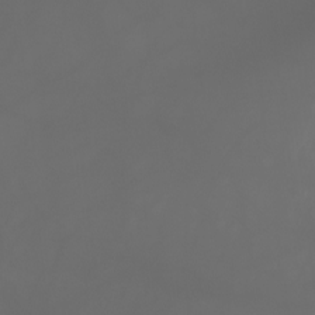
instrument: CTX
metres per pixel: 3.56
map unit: Nhu
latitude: -10.0661
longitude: -70.2900
